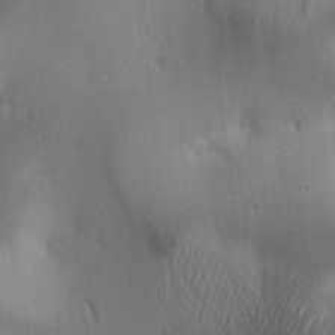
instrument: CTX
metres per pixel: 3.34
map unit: lAa
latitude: 2.4223
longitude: -117.0270
